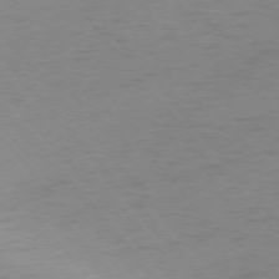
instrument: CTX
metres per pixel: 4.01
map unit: Ap
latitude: -76.2362
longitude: -70.4979
